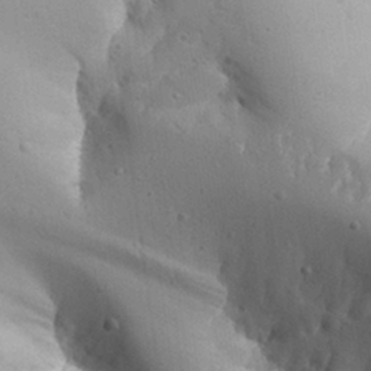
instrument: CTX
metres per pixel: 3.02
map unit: Aa
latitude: 27.2159
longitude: -129.1970
